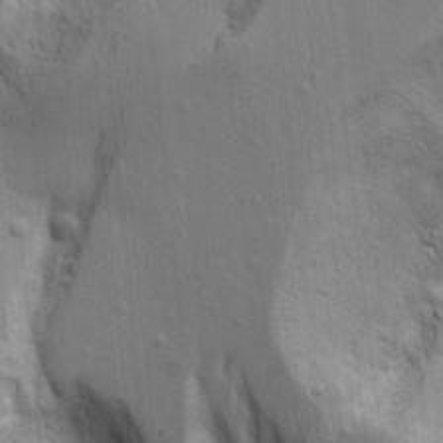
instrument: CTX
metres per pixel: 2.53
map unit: Aa
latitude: 17.0458
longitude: -125.0080
